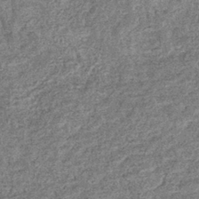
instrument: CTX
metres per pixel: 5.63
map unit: eHb
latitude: -36.6896
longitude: 80.1606
